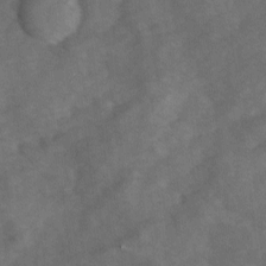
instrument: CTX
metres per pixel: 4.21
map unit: Ave
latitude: 1.0458
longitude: -111.5749
